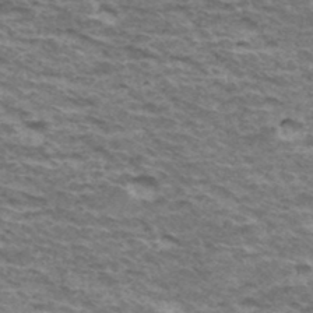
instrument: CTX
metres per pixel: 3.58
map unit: Hto
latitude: 36.5357
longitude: -43.0081
